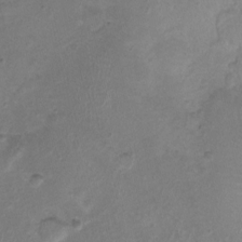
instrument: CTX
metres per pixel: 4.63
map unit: Nhu
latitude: 1.2159
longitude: -15.7828
